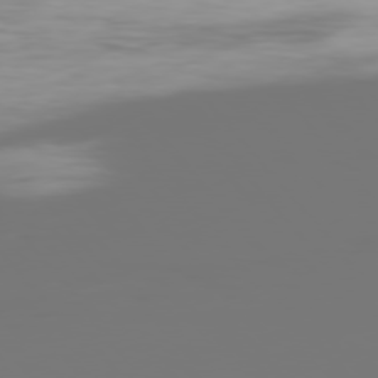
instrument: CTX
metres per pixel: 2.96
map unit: Hpe
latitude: 75.8205
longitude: -143.1214
